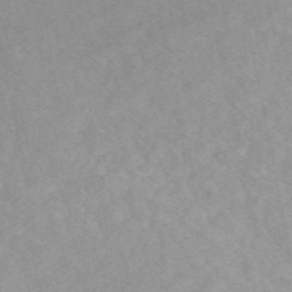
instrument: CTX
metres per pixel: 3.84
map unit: eAb
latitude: 49.1592
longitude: 118.5574
